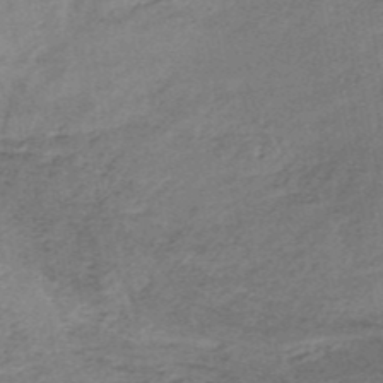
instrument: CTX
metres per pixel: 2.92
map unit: lHb
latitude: -36.7652
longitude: 60.8219
